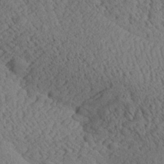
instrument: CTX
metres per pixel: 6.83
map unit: Aa
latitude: 24.4223
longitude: -134.6112
